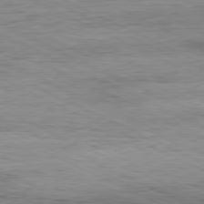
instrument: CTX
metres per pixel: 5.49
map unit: Ap
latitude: -81.1998
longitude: -91.6127
